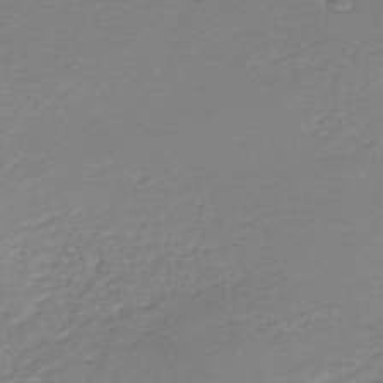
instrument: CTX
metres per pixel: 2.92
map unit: HNhu
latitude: -48.5385
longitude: 28.4629
